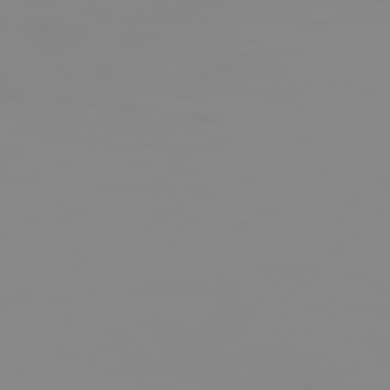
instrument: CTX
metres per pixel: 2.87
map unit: Hpe
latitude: 74.6491
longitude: -128.2144
